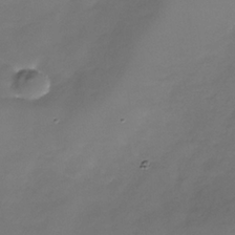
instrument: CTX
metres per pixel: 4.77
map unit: Nhe
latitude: -36.8408
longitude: -87.1403
